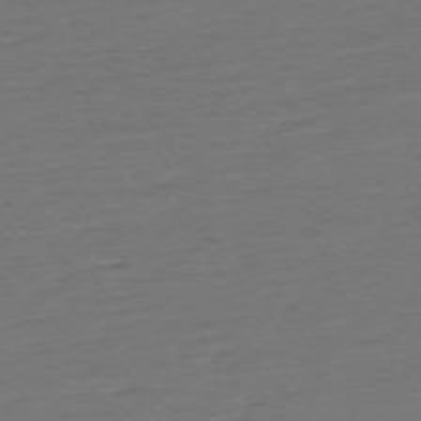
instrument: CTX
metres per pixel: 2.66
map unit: Ap
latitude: -75.0298
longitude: -80.5357
